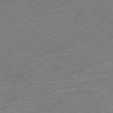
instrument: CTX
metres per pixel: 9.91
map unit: Ap
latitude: -78.9163
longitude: -79.7639
